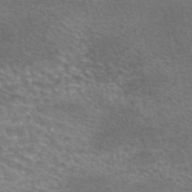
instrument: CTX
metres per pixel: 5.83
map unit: eAb
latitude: 45.0836
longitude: 106.1417
